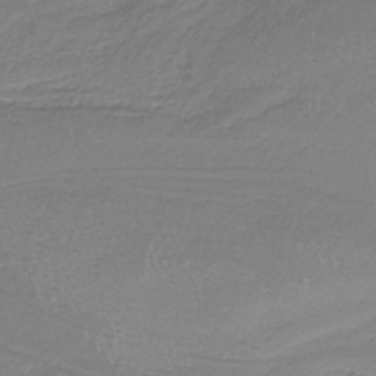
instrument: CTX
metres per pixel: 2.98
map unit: HNb
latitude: -36.5195
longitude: 56.6896
